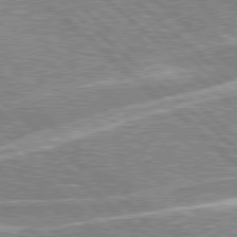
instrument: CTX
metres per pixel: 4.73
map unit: Hpe
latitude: 78.4790
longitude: -157.0080
